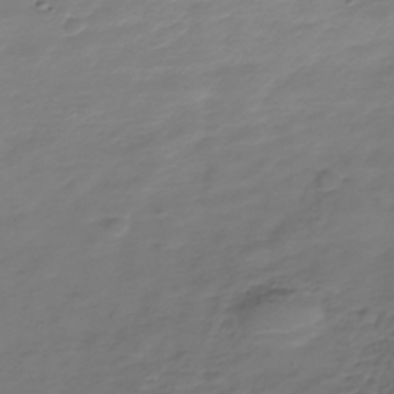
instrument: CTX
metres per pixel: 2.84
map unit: Nhe
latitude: -37.4832
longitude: -86.6679
